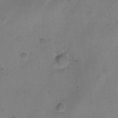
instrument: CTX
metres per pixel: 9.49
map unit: Ht
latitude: 1.5749
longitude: -33.2348
